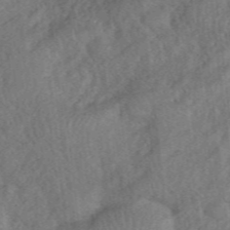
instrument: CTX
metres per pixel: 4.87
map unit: eHh
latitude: 39.7072
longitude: -55.8961
